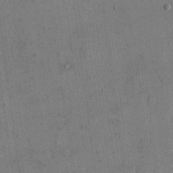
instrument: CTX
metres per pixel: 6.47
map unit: eHh
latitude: 15.4805
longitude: -68.2145
